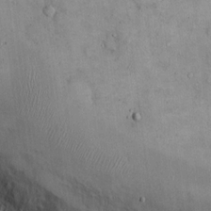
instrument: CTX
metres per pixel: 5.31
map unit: Hto
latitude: 12.6302
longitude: -58.2145
